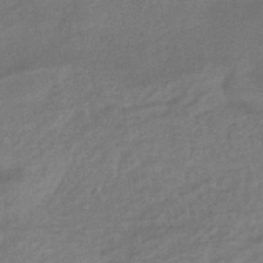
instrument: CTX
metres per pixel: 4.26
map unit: eHb
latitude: -41.6344
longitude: 83.5021
